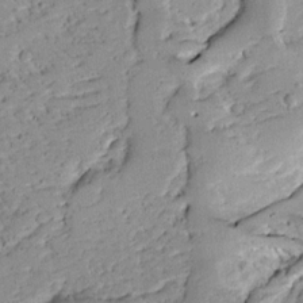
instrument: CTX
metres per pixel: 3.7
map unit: Ave
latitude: 12.9136
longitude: -138.4412
